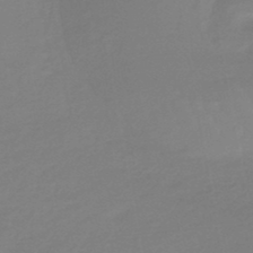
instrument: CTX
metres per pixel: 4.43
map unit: eHb
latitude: -46.0283
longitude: 88.3306
